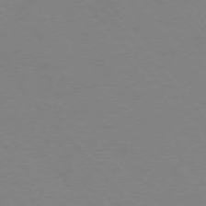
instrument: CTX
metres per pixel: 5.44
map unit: Ap
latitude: -76.1228
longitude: -70.0255
